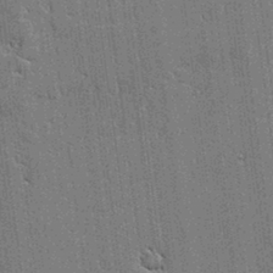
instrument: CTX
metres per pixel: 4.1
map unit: lAvf
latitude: -0.1984
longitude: -107.7639
